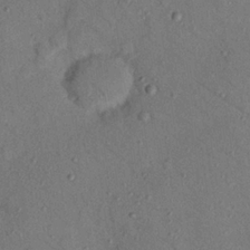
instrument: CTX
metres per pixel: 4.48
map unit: Nhu
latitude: 24.9891
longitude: -73.4994
